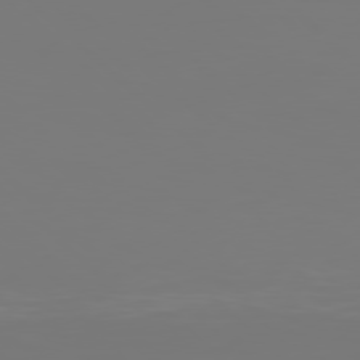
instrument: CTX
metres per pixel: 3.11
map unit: Hpe
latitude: 77.5938
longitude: -134.7435
